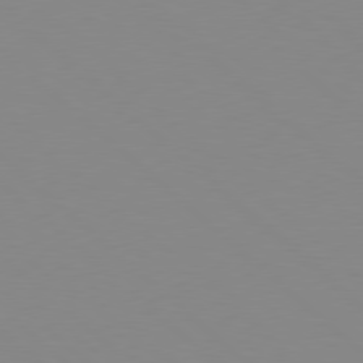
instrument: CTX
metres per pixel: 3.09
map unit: Hpe
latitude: 78.5168
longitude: -165.0269
